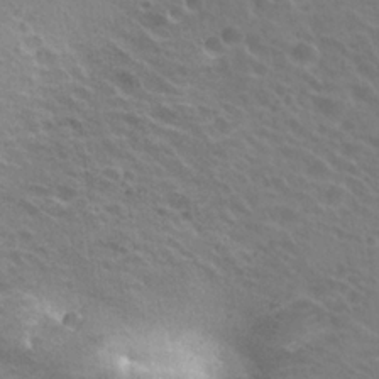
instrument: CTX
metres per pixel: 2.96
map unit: Hto
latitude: 23.7261
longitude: -31.1215
